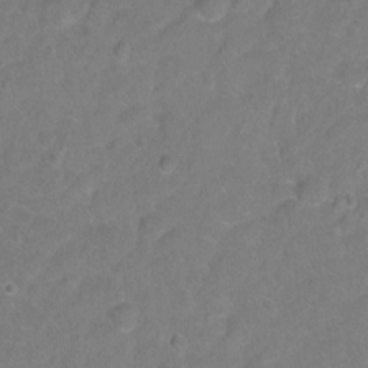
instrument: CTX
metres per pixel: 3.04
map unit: Hto
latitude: -5.5021
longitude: -35.2726
